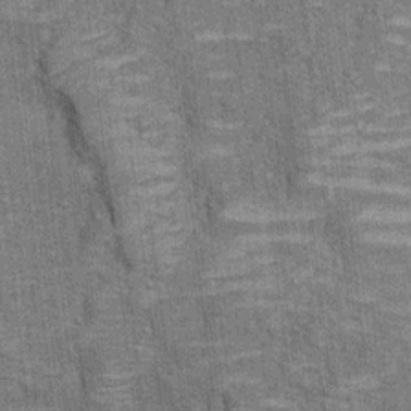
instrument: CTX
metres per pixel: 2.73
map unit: Ht
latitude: 8.4223
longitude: -36.6490
